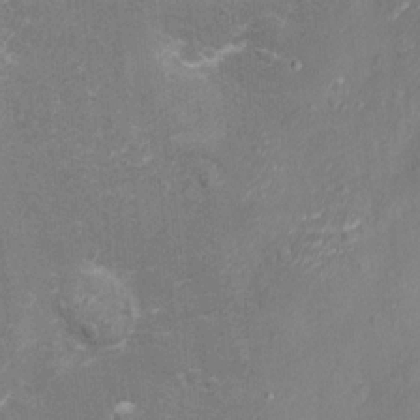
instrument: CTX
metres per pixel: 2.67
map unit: eHh
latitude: -3.3320
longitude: -75.1781
